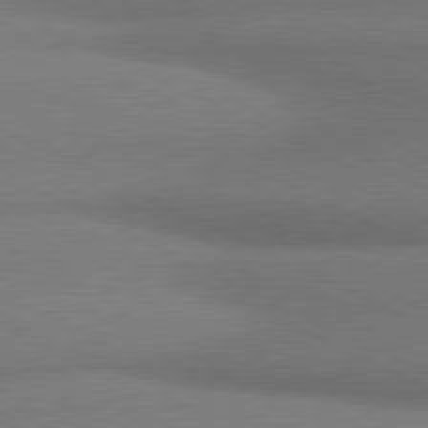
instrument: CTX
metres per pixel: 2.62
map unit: lApd
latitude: 81.0080
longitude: 161.9745
